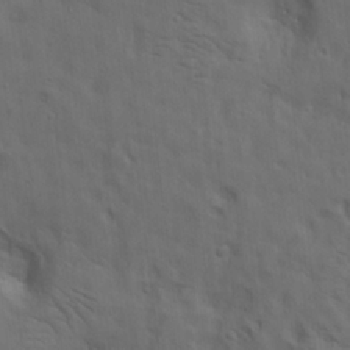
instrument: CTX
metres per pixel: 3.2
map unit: lAa
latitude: 19.4426
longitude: -139.2537
